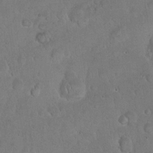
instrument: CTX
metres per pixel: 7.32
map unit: eHh
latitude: 22.2522
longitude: -58.6113
